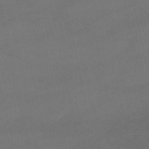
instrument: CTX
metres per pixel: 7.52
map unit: lHb
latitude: -47.0297
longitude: 70.3117
